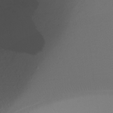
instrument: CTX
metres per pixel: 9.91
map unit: Ht
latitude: -6.5762
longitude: -34.0822
